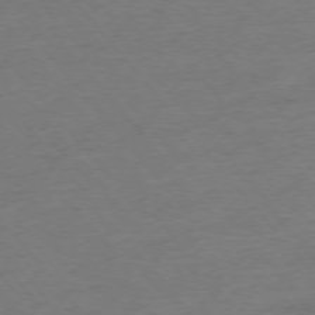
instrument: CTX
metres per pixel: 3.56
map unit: Hpe
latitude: -76.2550
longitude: -12.2523
